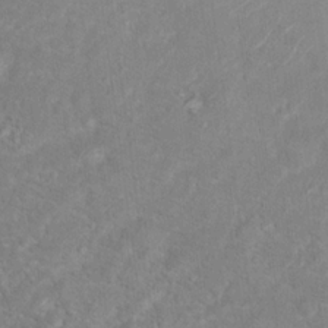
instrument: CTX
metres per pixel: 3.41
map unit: Hto
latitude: 17.0458
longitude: -40.6679
